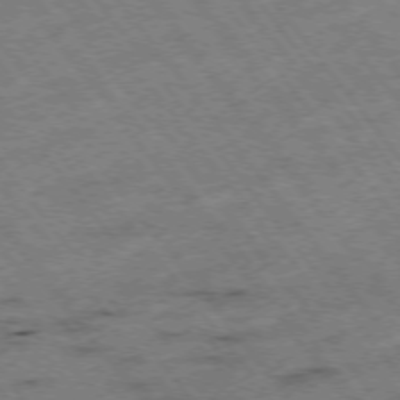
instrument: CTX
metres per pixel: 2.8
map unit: Hpe
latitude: -75.6911
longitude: -17.6505
